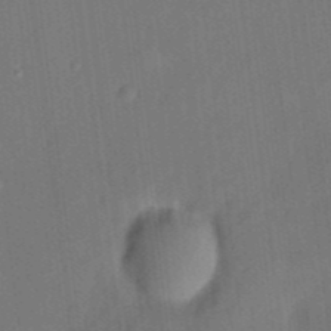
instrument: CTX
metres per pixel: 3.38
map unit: eHh
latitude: 3.7638
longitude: -73.8206
